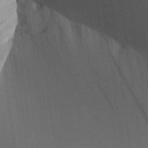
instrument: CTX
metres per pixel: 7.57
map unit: Aa
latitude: 26.0444
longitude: -135.7260
